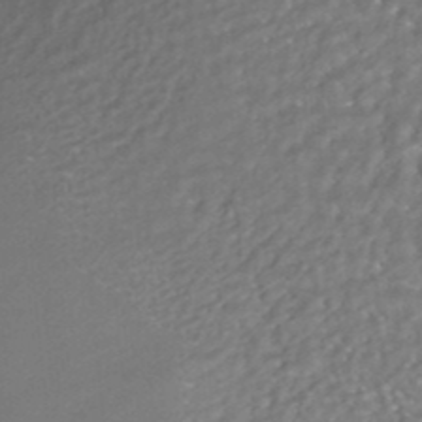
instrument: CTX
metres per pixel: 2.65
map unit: HNhu
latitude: -42.2361
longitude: 102.9542
